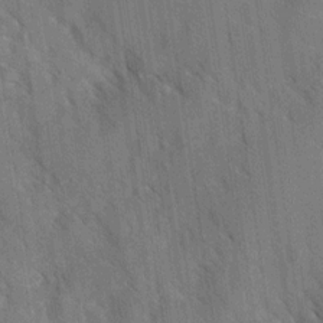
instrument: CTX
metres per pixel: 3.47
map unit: Ave
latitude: -0.7653
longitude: -111.4993
